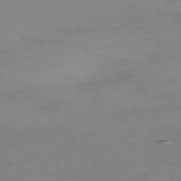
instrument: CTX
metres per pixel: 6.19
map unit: Hpe
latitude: -75.8990
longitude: -12.2523
